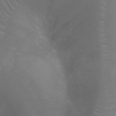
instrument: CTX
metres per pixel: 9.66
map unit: Ht
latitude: -7.8422
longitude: -20.9325
